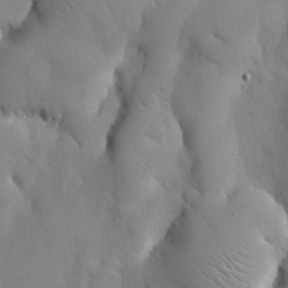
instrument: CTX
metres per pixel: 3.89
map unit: Nhu
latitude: 26.8569
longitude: -72.4034
